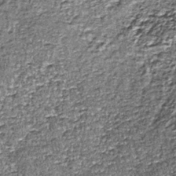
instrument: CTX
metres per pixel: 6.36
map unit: lHb
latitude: -39.1053
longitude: 65.0865
